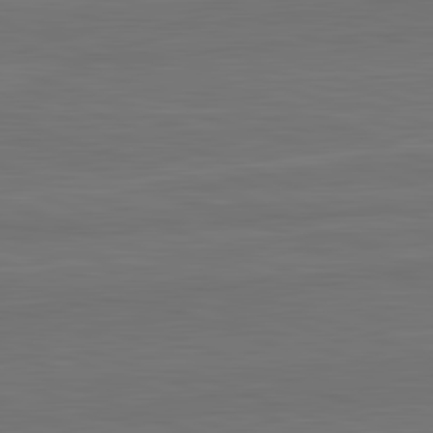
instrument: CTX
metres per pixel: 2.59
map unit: lApd
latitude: 82.6112
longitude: 165.5966
